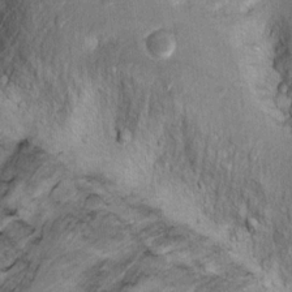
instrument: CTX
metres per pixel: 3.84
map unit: Ht
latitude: 9.1025
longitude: -36.4790
